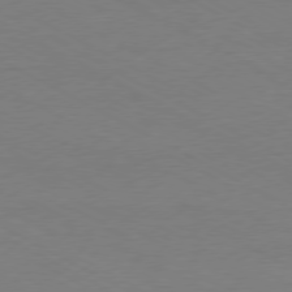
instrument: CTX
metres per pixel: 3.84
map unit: Ap
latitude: -77.4832
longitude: -74.9892
